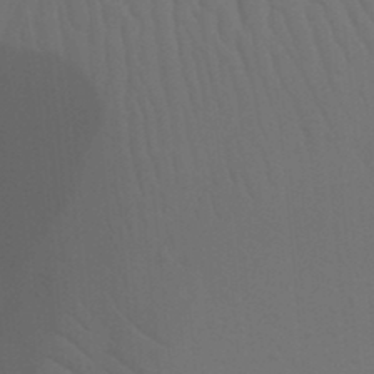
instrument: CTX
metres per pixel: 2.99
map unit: Nhu
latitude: 21.9528
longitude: -73.5938
